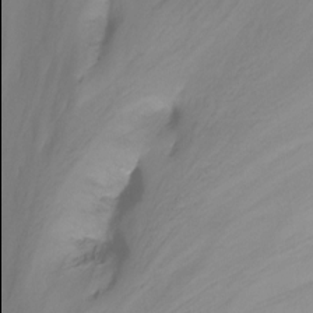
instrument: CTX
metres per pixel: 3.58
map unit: Nhu
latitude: -14.0661
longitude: -53.9906
